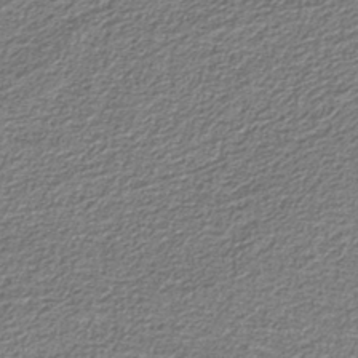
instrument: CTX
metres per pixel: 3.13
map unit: eAb
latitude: -39.6533
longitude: 51.7855
